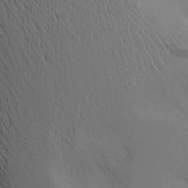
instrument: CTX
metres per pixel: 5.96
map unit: Aa
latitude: 19.6127
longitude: -143.9528
